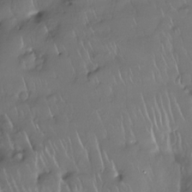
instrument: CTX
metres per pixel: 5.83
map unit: Nhe
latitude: -27.1053
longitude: -110.8947
